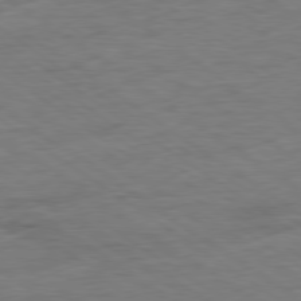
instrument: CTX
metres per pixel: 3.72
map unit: Ap
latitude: -80.1984
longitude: -80.0444
